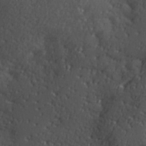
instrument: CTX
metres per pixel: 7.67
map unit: Hve
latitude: 24.3278
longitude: -96.7435
